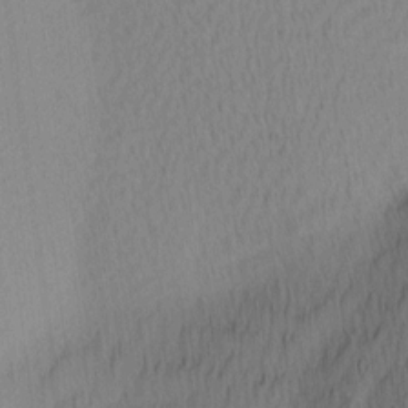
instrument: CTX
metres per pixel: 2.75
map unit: Ave
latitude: 12.2523
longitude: -107.1970
